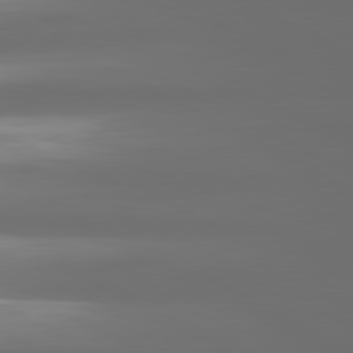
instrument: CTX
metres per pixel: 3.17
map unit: lApd
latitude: 80.8569
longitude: -138.2145
